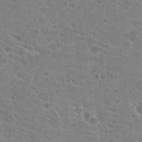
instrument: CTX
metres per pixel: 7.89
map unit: Hto
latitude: 22.9514
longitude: -43.3482
